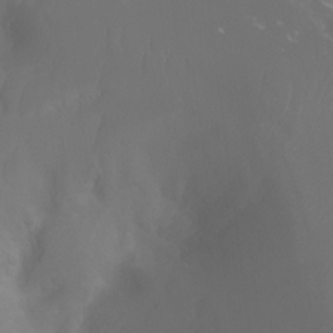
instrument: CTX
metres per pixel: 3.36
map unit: Ht
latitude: -7.5021
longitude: -27.8017
